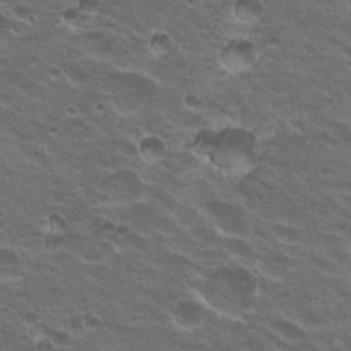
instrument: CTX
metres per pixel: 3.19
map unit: Hto
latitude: 20.5924
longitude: -31.9906
